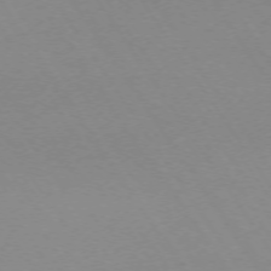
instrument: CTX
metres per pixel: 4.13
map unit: Ap
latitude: -73.7477
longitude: -72.2145
